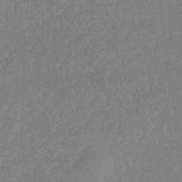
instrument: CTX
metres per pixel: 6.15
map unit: lHb
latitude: -33.0676
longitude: 69.0297
